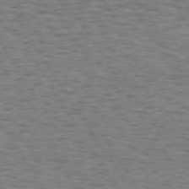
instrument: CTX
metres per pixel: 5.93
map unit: Hpe
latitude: 73.1026
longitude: -130.5168
